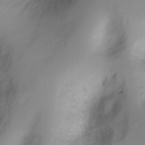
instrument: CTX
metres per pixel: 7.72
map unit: Ht
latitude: -0.5196
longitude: -18.7624
